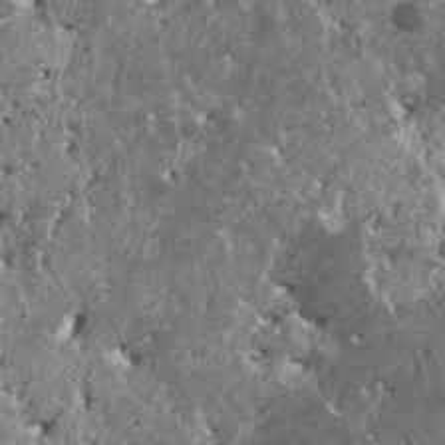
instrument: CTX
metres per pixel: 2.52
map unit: HNhu
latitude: 0.4790
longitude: 5.5210
